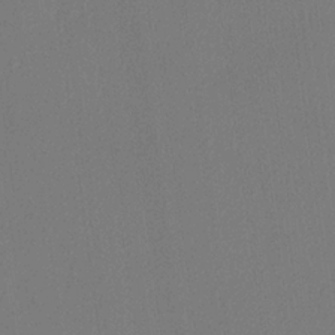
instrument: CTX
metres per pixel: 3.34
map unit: lHvf
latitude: 21.5371
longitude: 140.9919
